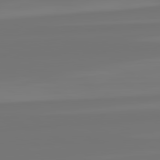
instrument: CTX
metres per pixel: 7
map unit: lApd
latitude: 82.2333
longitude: -177.1403
